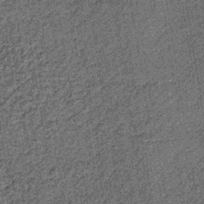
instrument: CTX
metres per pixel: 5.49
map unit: lHb
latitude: -39.3131
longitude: 64.2551
